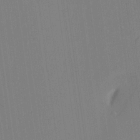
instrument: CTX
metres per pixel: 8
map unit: Aa
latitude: 25.8205
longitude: -137.6127
